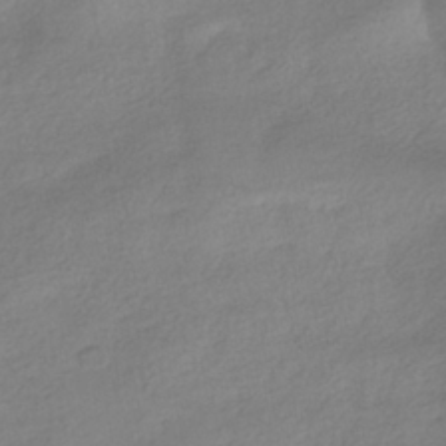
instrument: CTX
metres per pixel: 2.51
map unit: HNhu
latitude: -40.3306
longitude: 97.0676
